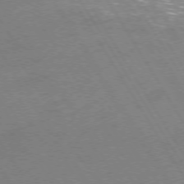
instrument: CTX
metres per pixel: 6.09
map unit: Ap
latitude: -75.9367
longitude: -65.7827
